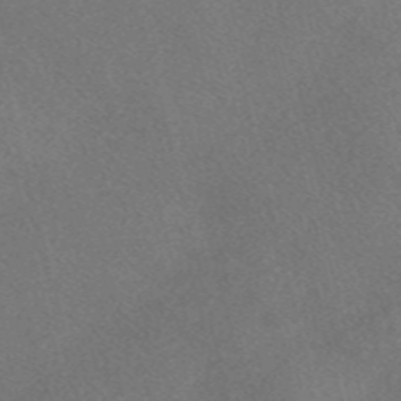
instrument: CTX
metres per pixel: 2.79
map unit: Nve
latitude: -56.5951
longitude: 60.4251
